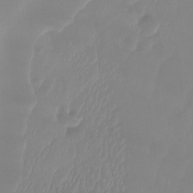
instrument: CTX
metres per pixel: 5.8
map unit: Ht
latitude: -14.4629
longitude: -50.7246
